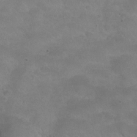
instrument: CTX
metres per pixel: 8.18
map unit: Nhu
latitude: 24.5167
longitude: -53.6316
